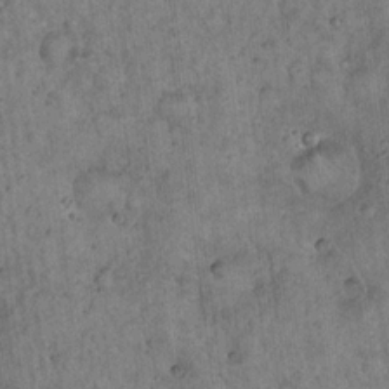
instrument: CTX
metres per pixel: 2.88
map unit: Hto
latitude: 18.5923
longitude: -60.5357
